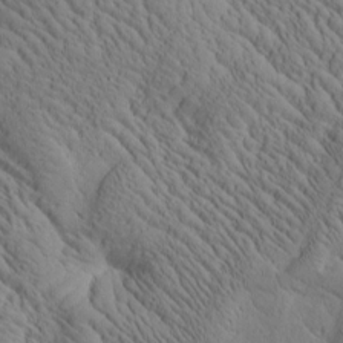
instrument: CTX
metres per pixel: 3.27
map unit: Htu
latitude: 0.9324
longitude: 175.3131
